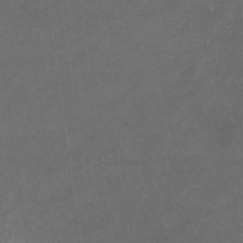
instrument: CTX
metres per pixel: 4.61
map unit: eHb
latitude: -33.2376
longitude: 68.2550
